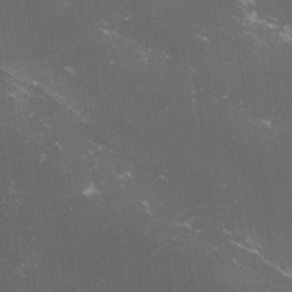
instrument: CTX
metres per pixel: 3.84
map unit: lHvf
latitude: -13.1431
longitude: -101.0459
